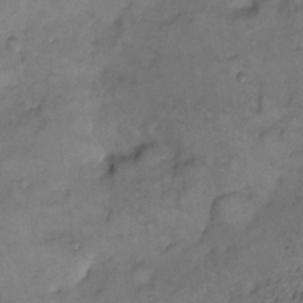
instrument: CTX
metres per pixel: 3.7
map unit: eHh
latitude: 9.4238
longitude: -62.4412
